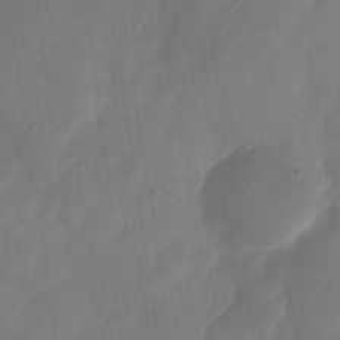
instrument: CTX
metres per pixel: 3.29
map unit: Nhe
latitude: -33.6722
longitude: -145.0458
